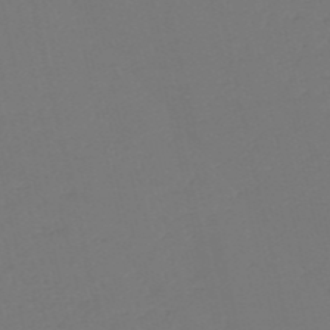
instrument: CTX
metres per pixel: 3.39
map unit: HNb
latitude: -54.4818
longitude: -39.0647
